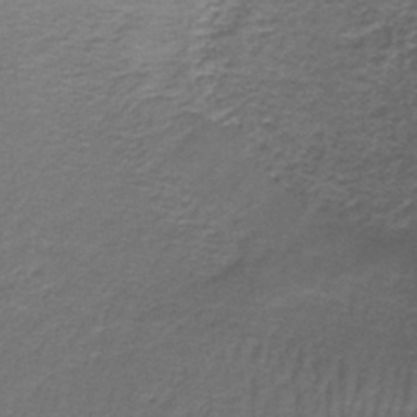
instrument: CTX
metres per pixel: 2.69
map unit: lHb
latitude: -42.8596
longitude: 57.9556
